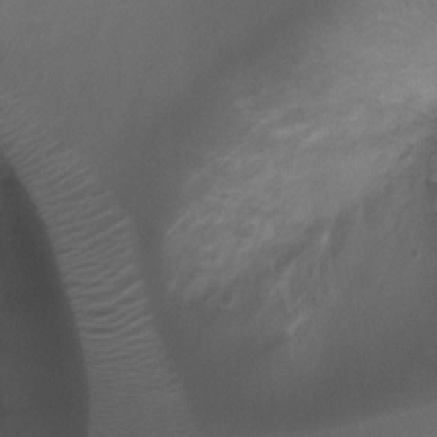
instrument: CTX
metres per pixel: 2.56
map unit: Ht
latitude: 1.8394
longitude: -24.7813
